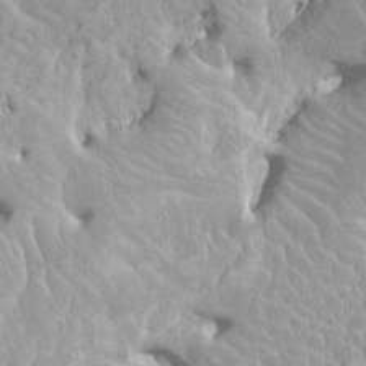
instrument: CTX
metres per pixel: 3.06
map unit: HNhu
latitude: 3.3670
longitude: 6.3873
